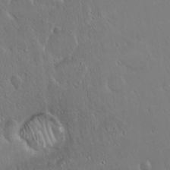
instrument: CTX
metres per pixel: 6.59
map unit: Hto
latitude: 17.4237
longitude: -57.2159
